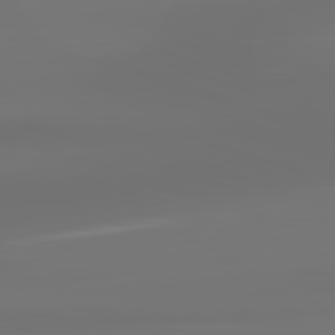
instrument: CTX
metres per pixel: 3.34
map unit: lApd
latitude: 83.2725
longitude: -131.7072
